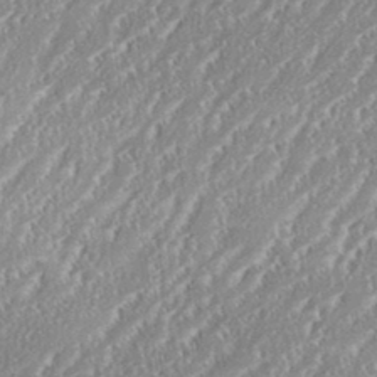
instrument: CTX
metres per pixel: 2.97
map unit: eHh
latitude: 35.4993
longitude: -132.8191
